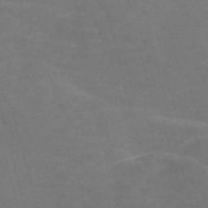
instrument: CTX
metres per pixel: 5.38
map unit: Nve
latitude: -58.1983
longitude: 56.9541
